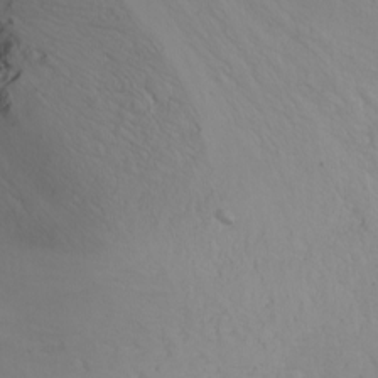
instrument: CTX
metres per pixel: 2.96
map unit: Nhu
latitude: -6.9919
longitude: -65.5749
